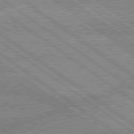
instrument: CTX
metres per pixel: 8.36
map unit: lApd
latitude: 79.1592
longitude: -157.2725
